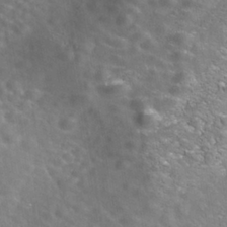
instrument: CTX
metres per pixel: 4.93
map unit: Nhe
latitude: -40.8975
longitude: -99.9528
